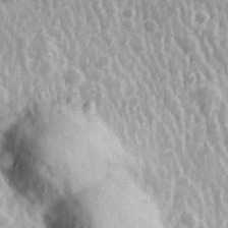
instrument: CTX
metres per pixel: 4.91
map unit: Hve
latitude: 24.7813
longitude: 146.5762
